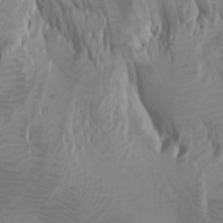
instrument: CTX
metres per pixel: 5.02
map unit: Htu
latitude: -0.8975
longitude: -76.2900
